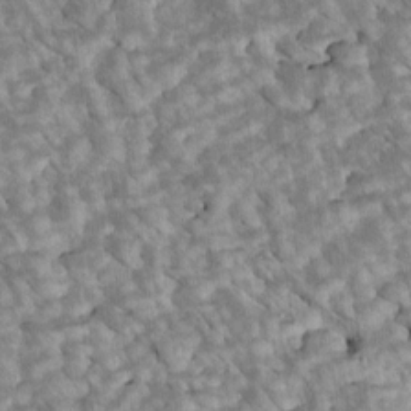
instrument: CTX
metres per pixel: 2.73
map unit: Htu
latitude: 2.3467
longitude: 143.0675
